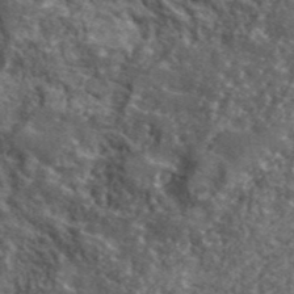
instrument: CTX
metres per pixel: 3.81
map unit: lHvf
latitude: 41.5938
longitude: -89.8773
